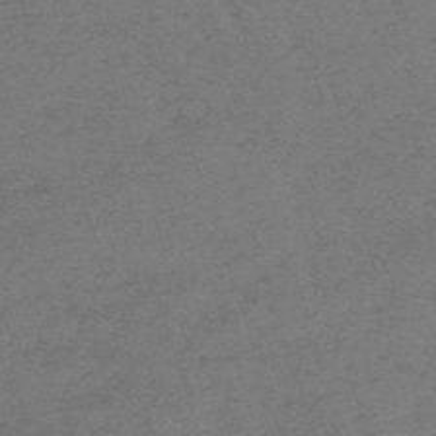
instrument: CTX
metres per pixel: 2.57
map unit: HNb
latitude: -56.1983
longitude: -44.9325
